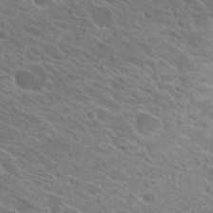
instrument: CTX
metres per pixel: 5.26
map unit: Hto
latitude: 23.5371
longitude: -39.0458
